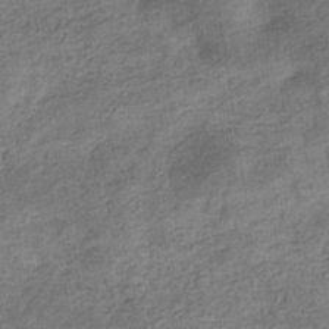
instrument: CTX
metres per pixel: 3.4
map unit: eHb
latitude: -34.6518
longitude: 77.8233
